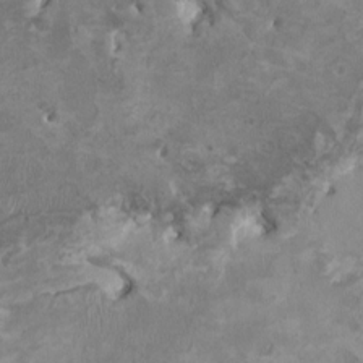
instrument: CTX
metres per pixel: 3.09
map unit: HNhu
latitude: 3.2537
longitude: -4.1200
